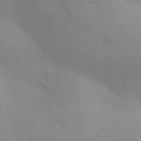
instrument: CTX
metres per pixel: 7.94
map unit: Aa
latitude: 32.3845
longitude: -145.1592
